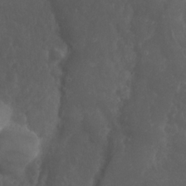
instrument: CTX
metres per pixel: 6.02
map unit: Nhu
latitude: 22.7057
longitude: -66.3467
